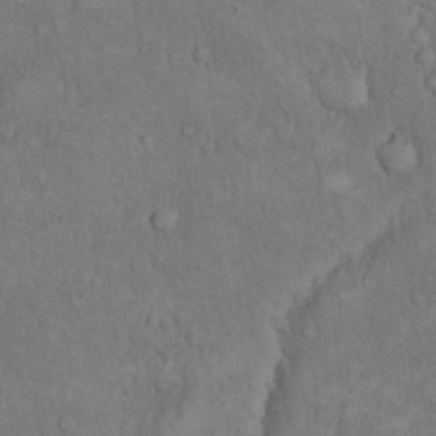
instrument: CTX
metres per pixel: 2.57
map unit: eHh
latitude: 17.4426
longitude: -63.6883
